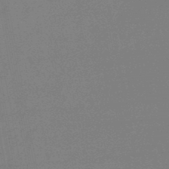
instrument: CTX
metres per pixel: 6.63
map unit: eHb
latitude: -46.4440
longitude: 80.2740
